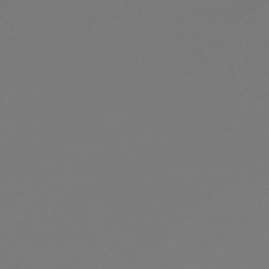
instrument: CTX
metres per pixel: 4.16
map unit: lHb
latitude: -47.8989
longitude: 65.3321
